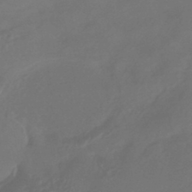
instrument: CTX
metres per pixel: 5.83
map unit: HNhu
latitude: -43.6910
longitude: 91.4077
